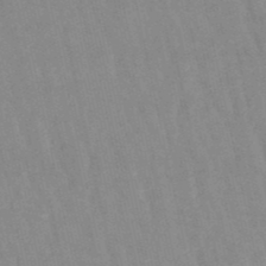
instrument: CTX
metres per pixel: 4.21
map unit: lHb
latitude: -48.5574
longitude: 73.1053
